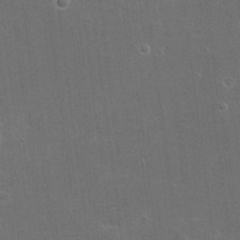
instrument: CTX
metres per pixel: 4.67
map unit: eHh
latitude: 20.6491
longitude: -68.4034
